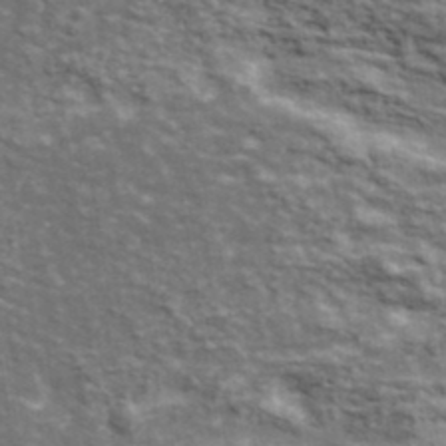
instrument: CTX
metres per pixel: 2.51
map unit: lHvf
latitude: 37.6883
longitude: -88.7058
